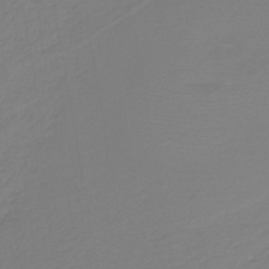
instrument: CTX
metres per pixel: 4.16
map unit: HNb
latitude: -42.7841
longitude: 52.1039
